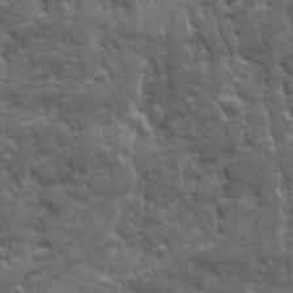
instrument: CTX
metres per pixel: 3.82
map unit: Ave
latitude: 19.5560
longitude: -133.5560
